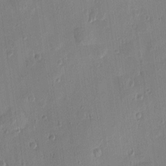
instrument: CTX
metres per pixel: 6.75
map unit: Htu
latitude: 1.5182
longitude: -178.1389
